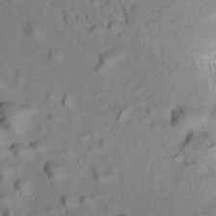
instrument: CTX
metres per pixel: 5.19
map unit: Aa
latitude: 9.6694
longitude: -140.6490
